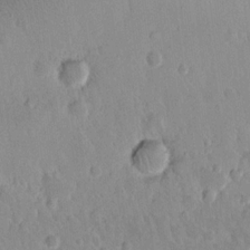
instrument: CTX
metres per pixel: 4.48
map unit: eHh
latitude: 14.9136
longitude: -72.6113
